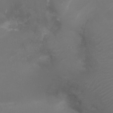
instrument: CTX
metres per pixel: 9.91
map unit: Ht
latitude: -6.3684
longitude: -20.9514
